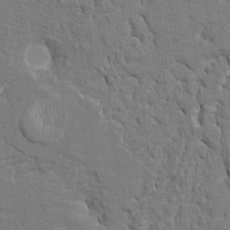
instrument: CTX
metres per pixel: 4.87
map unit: HNhu
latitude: 7.3104
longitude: -4.8002
